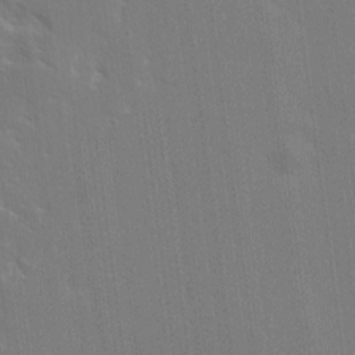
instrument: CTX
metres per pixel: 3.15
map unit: Ave
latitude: 15.5938
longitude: -130.3279
